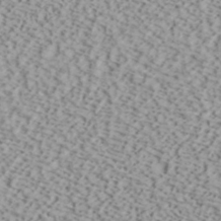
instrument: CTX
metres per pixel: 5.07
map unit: ANa
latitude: 40.4034
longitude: 30.4629
